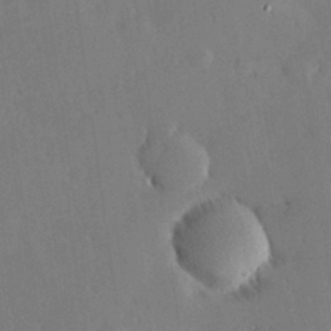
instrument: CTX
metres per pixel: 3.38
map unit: Hve
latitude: 24.8946
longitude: -92.8380
